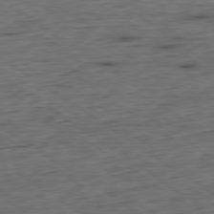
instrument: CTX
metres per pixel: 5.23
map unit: Hpe
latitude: -79.5021
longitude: 11.3888
